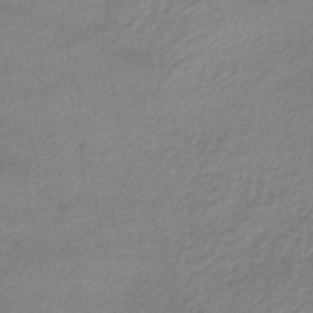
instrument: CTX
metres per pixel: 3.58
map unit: lHb
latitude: -46.0850
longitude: 62.3306
